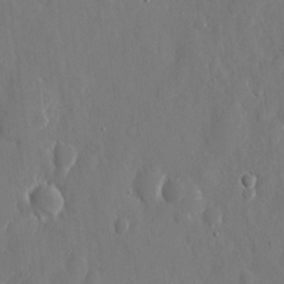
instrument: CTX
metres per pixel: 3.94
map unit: eHh
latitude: 10.4601
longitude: -70.9891
